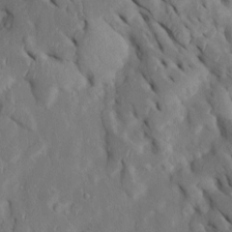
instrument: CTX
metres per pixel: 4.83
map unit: Htu
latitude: 0.5168
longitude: 148.4440
